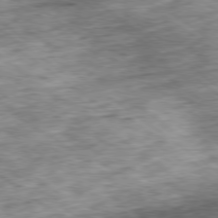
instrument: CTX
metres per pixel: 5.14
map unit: Ap
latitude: -79.4832
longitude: -76.2711
